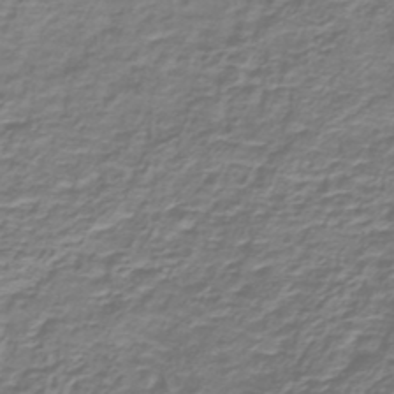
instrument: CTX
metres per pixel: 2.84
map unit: lHb
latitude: -41.2187
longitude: 58.5573
